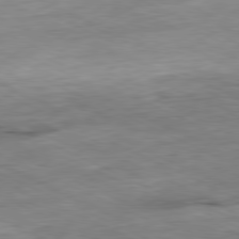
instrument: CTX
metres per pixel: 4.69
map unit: Ap
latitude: -81.1431
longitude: -87.5182
